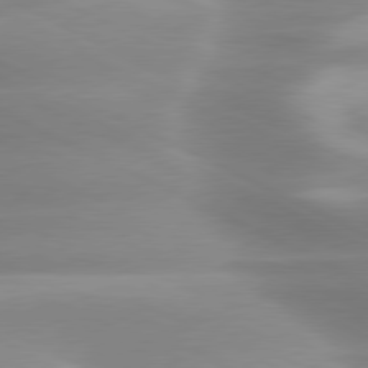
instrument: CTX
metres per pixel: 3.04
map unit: lApd
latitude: 79.7261
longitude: -120.9514
